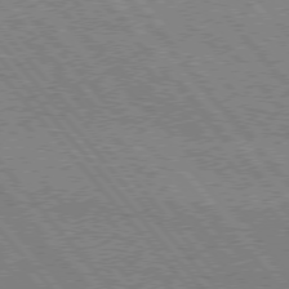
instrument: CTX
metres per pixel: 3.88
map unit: Hpe
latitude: 75.4049
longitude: -150.7057
